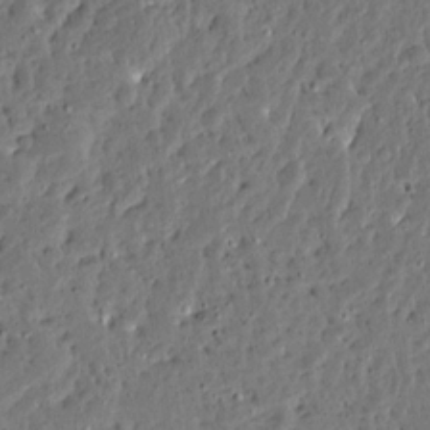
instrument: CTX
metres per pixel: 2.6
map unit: Ave
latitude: 13.8017
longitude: -138.1200
